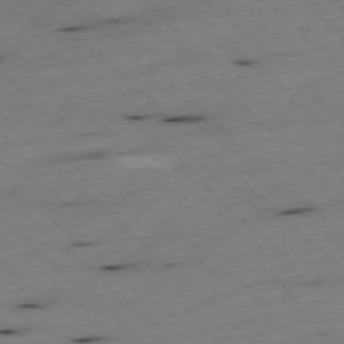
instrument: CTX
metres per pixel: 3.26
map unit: Ap
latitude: -77.7478
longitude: -60.6301
